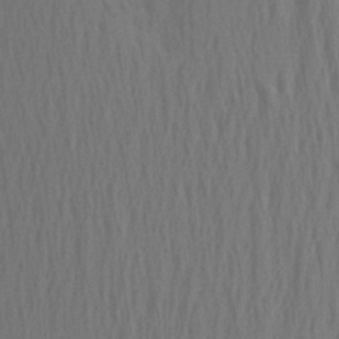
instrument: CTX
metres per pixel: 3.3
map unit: Aa
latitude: 23.7072
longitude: -145.4804
